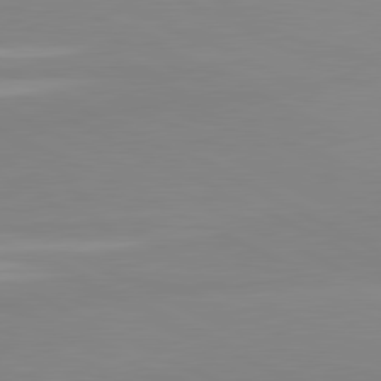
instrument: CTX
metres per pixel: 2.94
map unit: lApd
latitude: 81.2726
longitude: 179.5966
